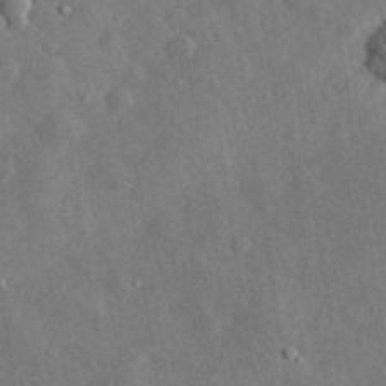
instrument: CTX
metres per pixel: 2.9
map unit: eHh
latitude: 31.7450
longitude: -77.9150
